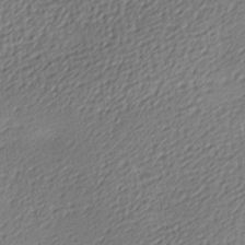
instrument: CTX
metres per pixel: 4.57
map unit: lAa
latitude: -9.5966
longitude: -126.8002
